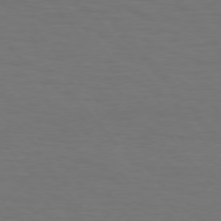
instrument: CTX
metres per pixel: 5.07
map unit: Hpe
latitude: 75.4615
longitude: -132.1767
